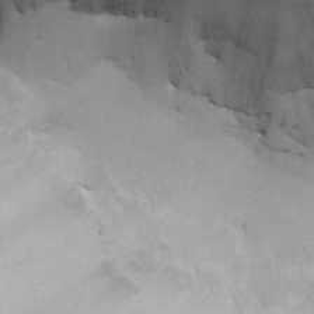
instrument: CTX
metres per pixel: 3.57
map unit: HNhu
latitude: 7.6127
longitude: -0.4790
